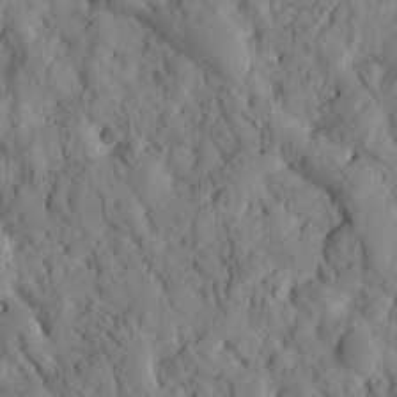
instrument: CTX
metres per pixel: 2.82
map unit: Htu
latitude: -2.4062
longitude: 173.9745
